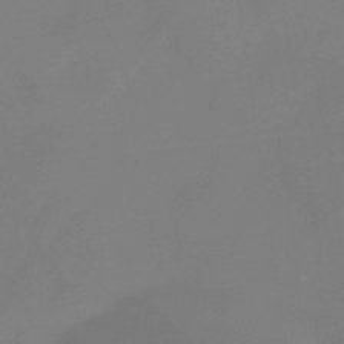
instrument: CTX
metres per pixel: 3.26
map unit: eHb
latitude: -33.8045
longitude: 78.3495
